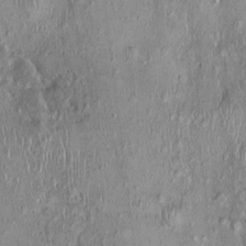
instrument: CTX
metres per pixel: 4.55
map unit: Nhu
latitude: -0.1417
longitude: -14.7058
